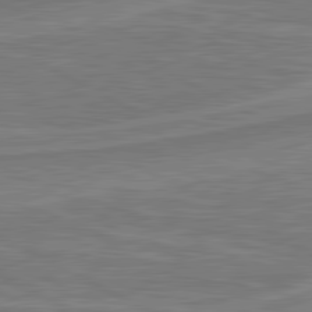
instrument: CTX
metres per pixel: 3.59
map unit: lApd
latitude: 81.1781
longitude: 173.4832
